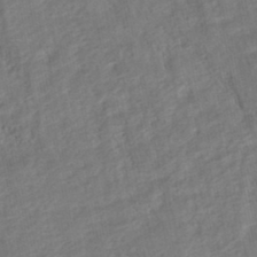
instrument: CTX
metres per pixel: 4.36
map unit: HNhu
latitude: -45.4077
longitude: 101.8989
